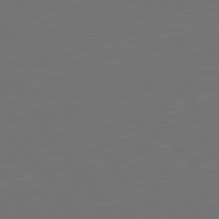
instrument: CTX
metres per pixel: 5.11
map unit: Hpe
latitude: 75.0458
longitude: -124.9513
